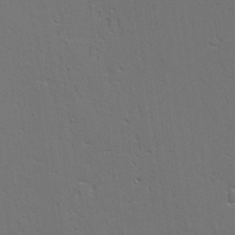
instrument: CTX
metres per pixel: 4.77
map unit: Aa
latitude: 18.9513
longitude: -125.2914
